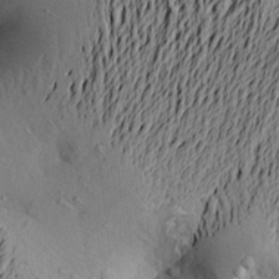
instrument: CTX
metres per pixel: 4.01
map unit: Aa
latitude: 21.4049
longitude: -149.7450
